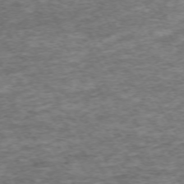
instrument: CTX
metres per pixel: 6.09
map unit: Hpe
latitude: -71.8800
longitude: 14.0661
